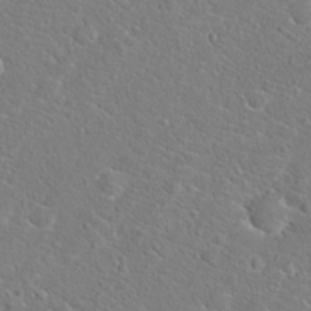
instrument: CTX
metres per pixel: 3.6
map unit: Hto
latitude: 20.5924
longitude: -44.9891
